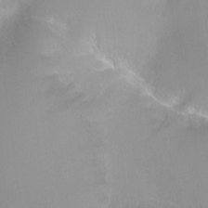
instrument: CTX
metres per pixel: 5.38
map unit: Ht
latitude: -10.7085
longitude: -44.5734
